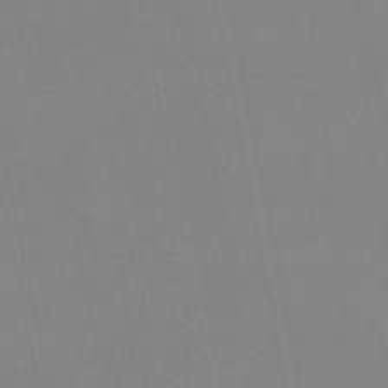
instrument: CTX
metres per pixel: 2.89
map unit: eHb
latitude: -37.1431
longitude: 74.9353
